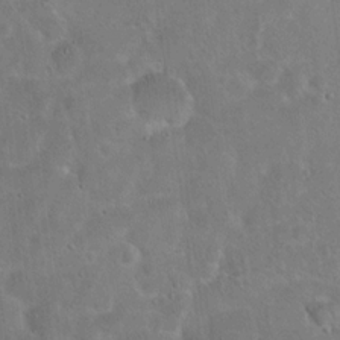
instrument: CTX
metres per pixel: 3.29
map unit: Hto
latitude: 15.7072
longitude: -37.4993
